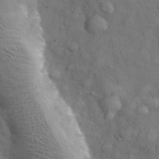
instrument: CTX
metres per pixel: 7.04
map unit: eHh
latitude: 32.6302
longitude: -70.7246
